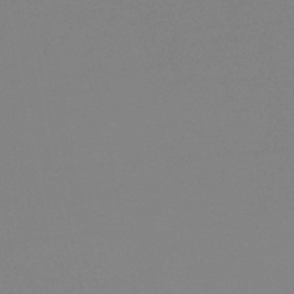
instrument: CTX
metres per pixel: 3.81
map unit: lHb
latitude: -48.5007
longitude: 69.5777
